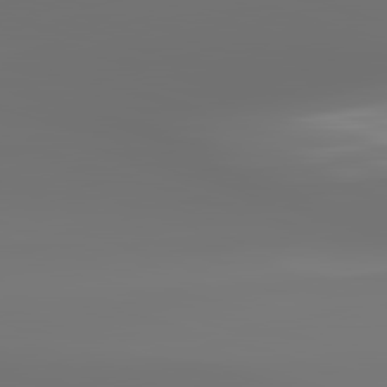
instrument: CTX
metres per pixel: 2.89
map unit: lApd
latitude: 83.2159
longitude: -129.4993
